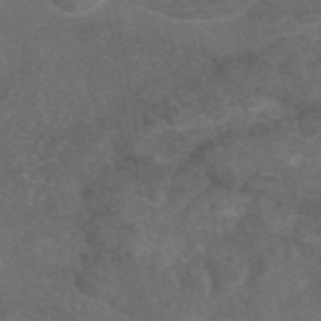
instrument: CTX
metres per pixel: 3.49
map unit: eAb
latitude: 46.6869
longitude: 113.9178
